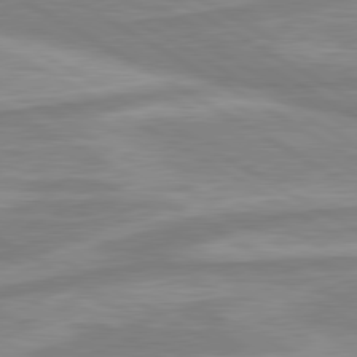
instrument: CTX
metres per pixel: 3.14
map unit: lApd
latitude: 80.4790
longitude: -172.5356
